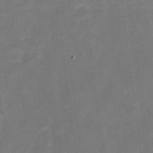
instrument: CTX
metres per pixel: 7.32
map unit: eHh
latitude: 20.6302
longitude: -70.2522
